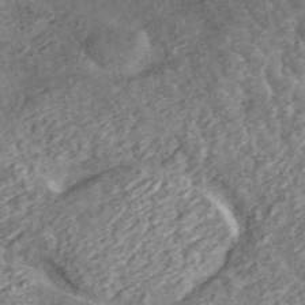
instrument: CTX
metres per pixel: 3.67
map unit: ANa
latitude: 44.9702
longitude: 21.0486
